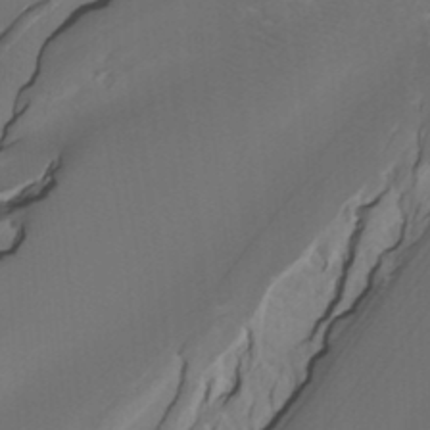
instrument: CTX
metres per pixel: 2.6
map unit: Htu
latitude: -7.7288
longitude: -65.4426
